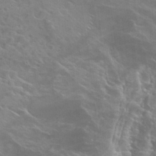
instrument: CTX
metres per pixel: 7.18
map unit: Hto
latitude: 28.2144
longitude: -40.8569
